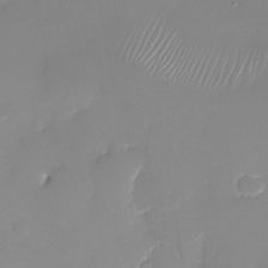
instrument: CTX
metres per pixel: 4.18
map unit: Nhu
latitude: -28.1606
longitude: -63.8962
